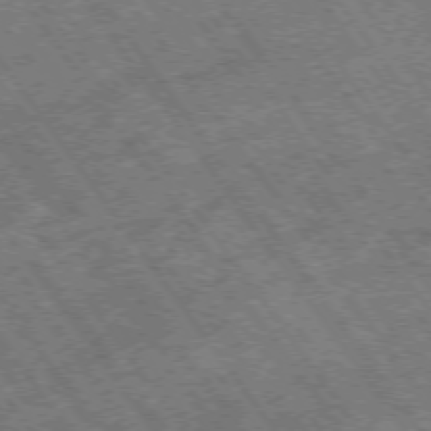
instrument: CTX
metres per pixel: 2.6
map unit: Hpe
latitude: -75.1998
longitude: -19.4426
